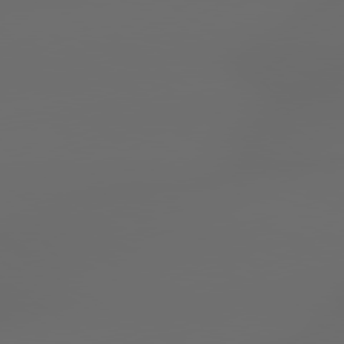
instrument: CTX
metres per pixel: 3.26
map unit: lApd
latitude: 79.1781
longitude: -138.3845
